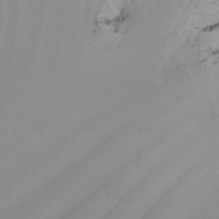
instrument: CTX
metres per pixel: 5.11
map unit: Nhu
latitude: -5.4643
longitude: -95.4049
